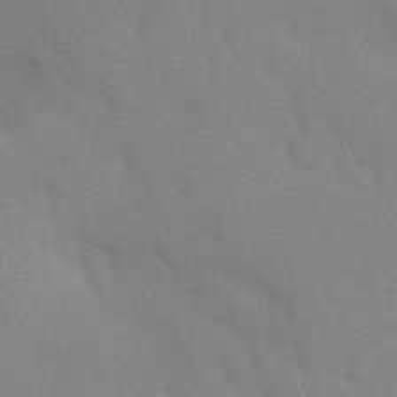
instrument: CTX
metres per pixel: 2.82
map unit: Ave
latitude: 1.4237
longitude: -113.2537
